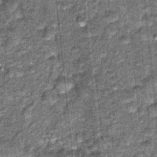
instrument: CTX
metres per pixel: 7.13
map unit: Hto
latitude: 15.9717
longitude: -35.0269
